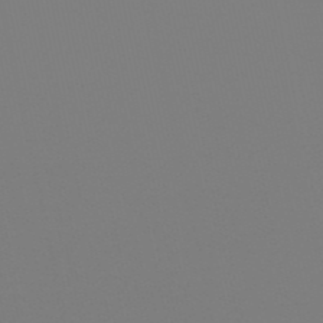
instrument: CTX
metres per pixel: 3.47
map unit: eHb
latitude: -51.1809
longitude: 76.3117
